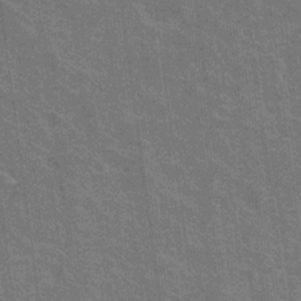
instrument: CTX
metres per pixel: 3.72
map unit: Nhu
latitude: 19.1025
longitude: -30.7813
